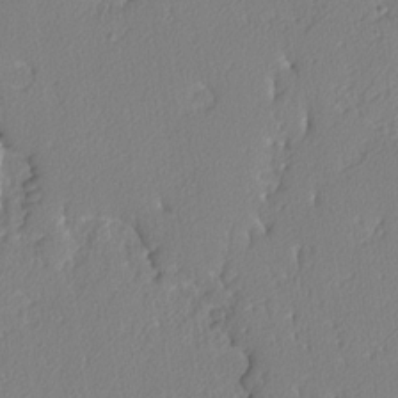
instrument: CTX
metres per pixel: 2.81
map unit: lAvf
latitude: -5.1431
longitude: -108.3467
